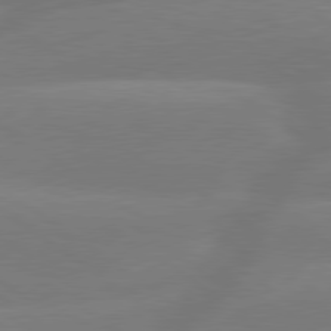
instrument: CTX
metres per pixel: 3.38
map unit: lApd
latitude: 79.7261
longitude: -148.6679
